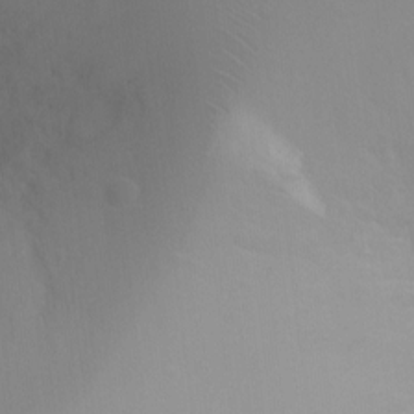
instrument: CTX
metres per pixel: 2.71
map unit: Ht
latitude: -2.6518
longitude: -24.2900
